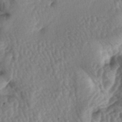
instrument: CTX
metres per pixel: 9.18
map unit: lAa
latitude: -5.5021
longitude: -126.8191
